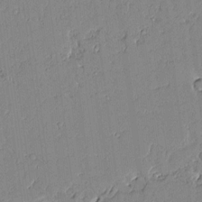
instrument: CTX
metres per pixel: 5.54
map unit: Aa
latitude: 10.6491
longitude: -129.2537
